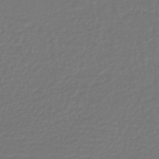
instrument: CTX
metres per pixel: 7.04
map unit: lHb
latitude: -42.7463
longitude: 67.5021
